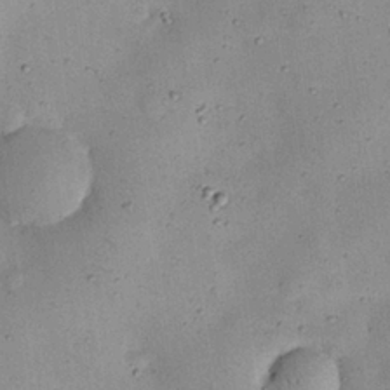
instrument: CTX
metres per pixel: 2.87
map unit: eHh
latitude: 24.8002
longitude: -71.2726
